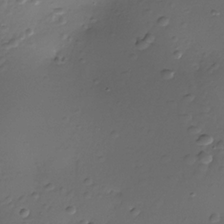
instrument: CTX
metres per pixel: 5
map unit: Nhe
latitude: -35.7667
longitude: -117.5560
